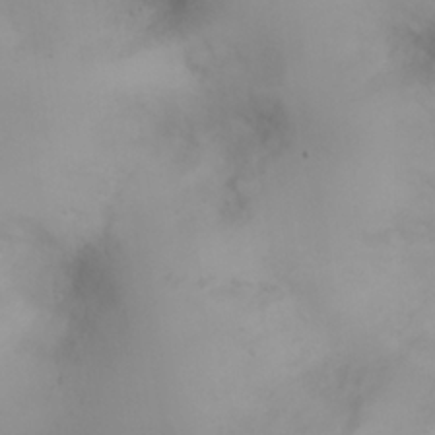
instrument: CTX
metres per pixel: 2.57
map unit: eHh
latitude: 25.7071
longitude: -64.4412
